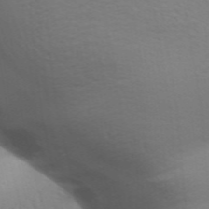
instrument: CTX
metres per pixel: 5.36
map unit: Aa
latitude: 31.8017
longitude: -141.0458
